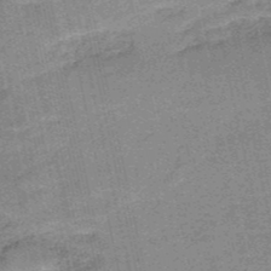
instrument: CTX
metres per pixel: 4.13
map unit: HNb
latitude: -51.1998
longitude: -51.3103
